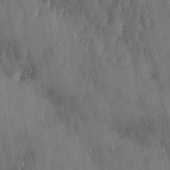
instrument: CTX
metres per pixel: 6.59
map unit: lHvf
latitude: 18.9324
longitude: -116.6868
